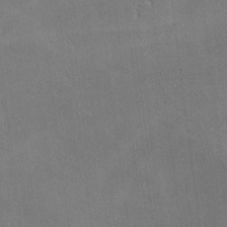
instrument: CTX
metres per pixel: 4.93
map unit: lHvf
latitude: -8.8786
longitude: -100.5357
